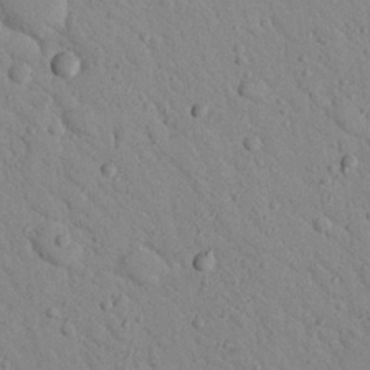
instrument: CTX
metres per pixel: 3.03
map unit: Nhu
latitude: 23.1214
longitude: -75.8772
